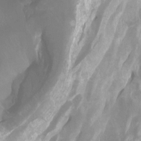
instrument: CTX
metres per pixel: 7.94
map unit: Htu
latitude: -7.4265
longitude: -49.5371
